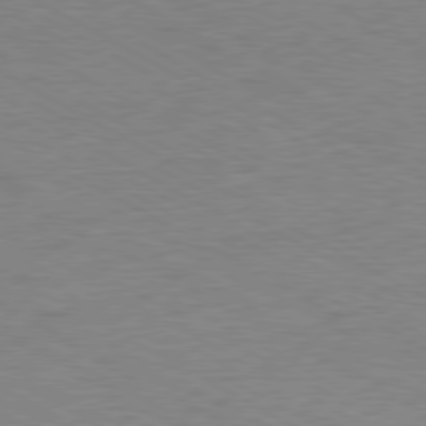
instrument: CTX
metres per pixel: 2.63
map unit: Ap
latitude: -80.6708
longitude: -86.9514
